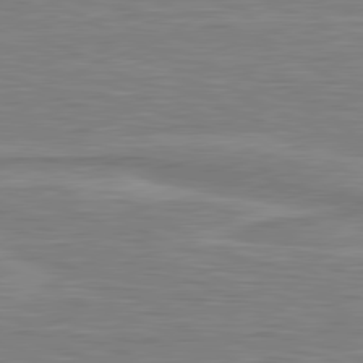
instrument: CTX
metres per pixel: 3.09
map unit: lApd
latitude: 80.9136
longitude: 172.1983
